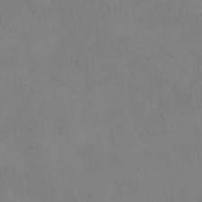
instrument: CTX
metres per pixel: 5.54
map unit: eHh
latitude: -9.1620
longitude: -65.9717
